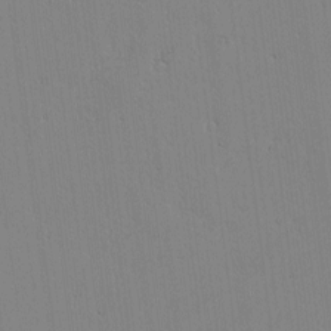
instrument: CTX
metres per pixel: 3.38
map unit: lAvf
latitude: -1.2376
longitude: -106.0444
